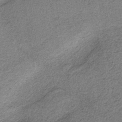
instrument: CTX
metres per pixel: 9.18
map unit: HNb
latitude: -36.5951
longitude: 54.5196
